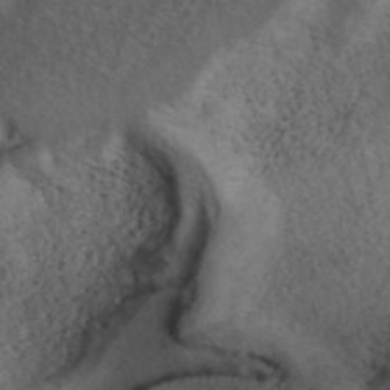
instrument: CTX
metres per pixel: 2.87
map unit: ANa
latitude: 40.3089
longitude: 17.6533
